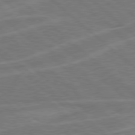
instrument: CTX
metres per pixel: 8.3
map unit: Hpe
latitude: 78.6113
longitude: -152.2145
